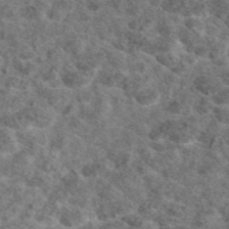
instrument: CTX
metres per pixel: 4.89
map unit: eAb
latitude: 47.4238
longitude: 107.6344
